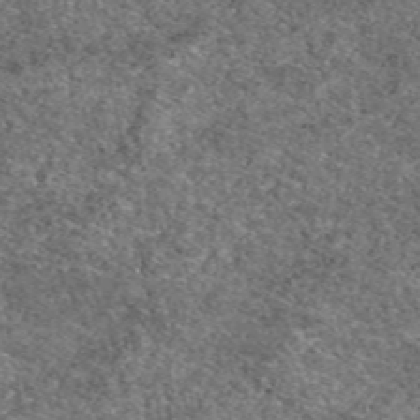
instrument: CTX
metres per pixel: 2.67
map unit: eAb
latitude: 49.8772
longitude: 110.4062
